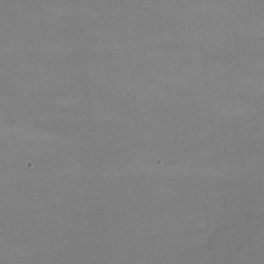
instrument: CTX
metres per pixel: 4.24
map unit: lHvf
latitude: -9.6722
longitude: -101.2726
